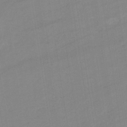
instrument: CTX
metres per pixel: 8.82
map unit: eHb
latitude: -34.7463
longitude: 72.9919
